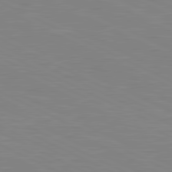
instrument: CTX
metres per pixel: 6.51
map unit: lApd
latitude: 81.1403
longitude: -172.6868
